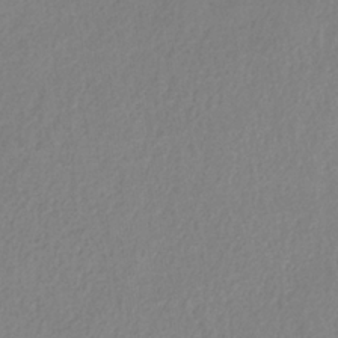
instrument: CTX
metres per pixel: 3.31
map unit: HNb
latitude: -33.3699
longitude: 54.9542
